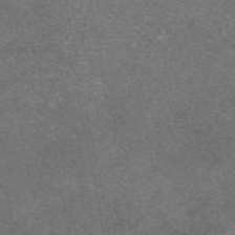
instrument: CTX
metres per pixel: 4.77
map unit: eAb
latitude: 47.5371
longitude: 105.1809
